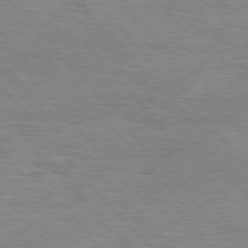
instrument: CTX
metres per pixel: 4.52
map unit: Hpe
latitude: 76.3656
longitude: -151.9717
